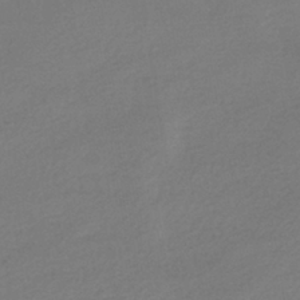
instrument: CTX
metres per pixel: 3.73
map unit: HNhu
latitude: -41.3887
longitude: 95.5777
